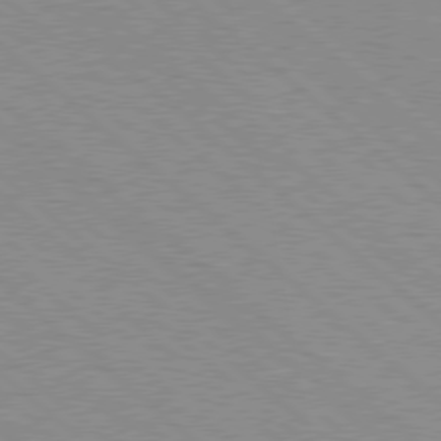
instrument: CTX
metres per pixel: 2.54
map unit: Hpe
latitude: 77.8961
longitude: -154.4223
